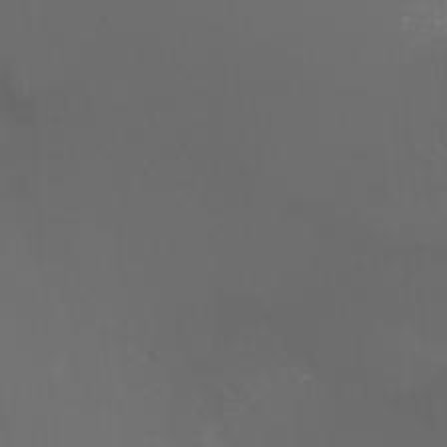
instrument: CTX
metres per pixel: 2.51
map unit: Ht
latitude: -0.4818
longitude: -46.1389
